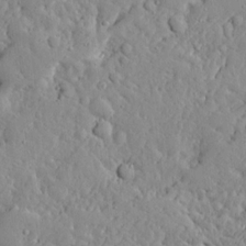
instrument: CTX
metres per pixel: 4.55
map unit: Ave
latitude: 13.4049
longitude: -133.8772
